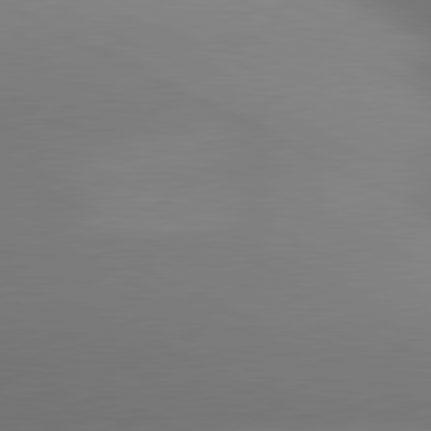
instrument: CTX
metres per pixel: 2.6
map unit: lApd
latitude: 80.8191
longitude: 132.0661
